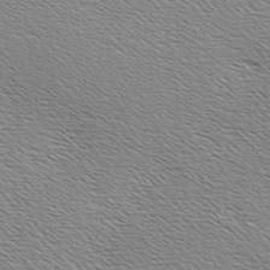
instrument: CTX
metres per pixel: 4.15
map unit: Hve
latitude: 3.2159
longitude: -122.0255
